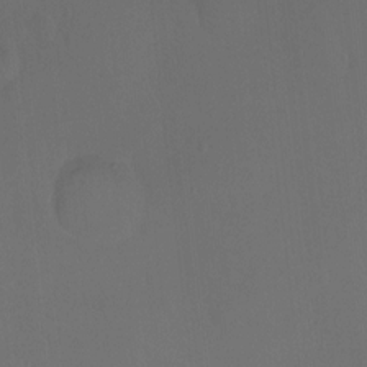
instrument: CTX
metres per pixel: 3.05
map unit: Hto
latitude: -13.1431
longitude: -41.4237
